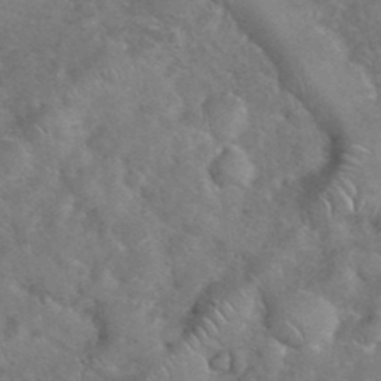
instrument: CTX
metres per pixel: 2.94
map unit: eHh
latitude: 37.4805
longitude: -64.2334
